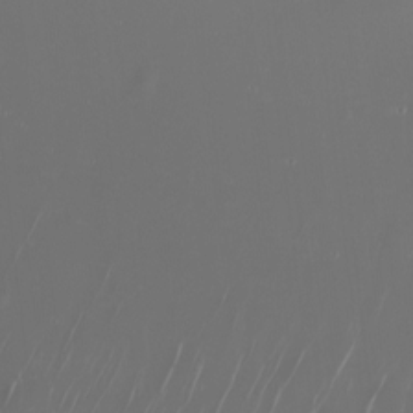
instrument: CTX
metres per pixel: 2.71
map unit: Htu
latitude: -6.9730
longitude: -70.7813
